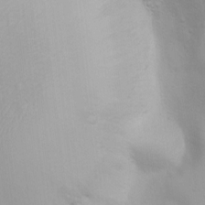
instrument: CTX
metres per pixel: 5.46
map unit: Ht
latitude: 3.4804
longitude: -22.5357
